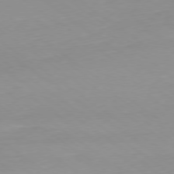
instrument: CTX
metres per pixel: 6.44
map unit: Ap
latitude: -79.4076
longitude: -55.6505
